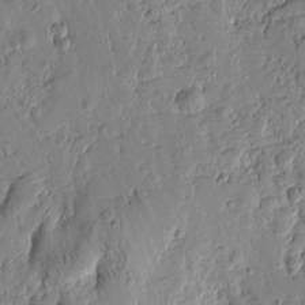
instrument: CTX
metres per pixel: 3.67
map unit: Htu
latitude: -0.9164
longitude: -176.4601
